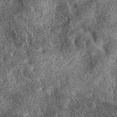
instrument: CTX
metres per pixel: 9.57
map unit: eAb
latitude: 37.3481
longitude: 110.2739
